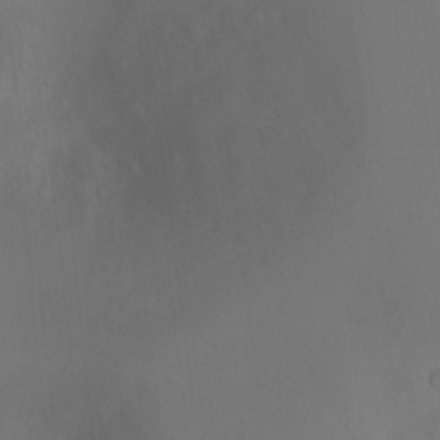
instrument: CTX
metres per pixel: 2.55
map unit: Ht
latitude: -6.9730
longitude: -26.9892
